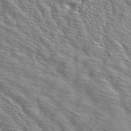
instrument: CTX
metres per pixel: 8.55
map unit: ANa
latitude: 40.2144
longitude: 20.0661
